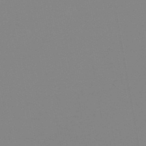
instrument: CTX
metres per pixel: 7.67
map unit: eHb
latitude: -50.4440
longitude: 74.0661
